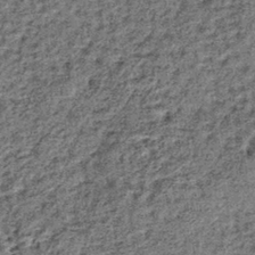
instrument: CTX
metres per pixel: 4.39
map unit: lHb
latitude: -38.1417
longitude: 66.5763
